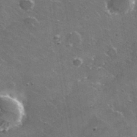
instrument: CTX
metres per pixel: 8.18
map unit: lHvf
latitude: 35.6127
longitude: -92.4412
